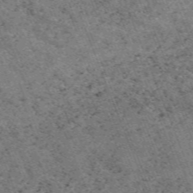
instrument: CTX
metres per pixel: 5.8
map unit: HNb
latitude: -54.6519
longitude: -47.8395
